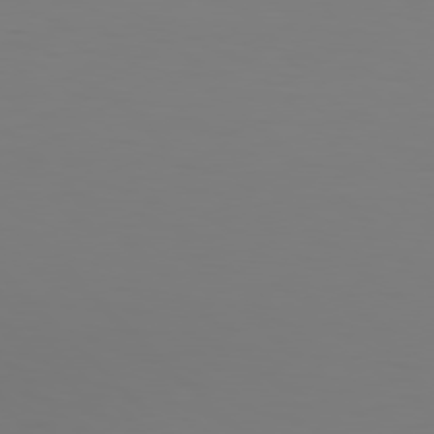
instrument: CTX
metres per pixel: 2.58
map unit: Hpe
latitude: 77.4426
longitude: -133.8961
